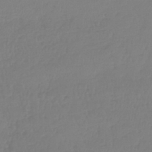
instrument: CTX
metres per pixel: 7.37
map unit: lHb
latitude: -44.8408
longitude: 70.1417
